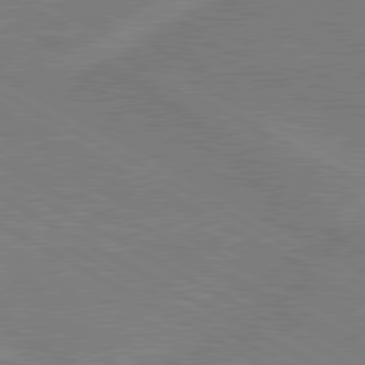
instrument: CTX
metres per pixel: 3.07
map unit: lApd
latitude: 80.1578
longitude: 128.3495
